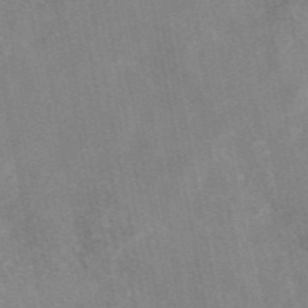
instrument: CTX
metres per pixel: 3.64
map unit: eAb
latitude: 47.2159
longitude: 122.8030
